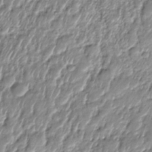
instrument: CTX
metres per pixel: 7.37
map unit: Nhe
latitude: -37.5021
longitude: -148.0255
